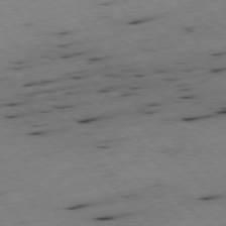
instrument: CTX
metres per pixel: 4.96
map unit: Ap
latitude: -77.8044
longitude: -61.3292
